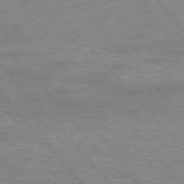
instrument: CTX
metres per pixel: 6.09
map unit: Hpe
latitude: -76.6141
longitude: -13.3482
